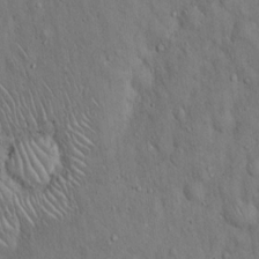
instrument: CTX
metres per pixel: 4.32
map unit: Hto
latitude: 15.5560
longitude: -58.3089
